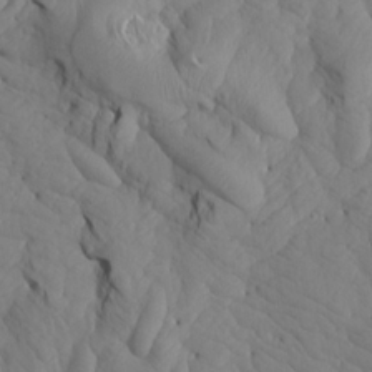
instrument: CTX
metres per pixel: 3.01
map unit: Aa
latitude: 17.2348
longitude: -143.7450
